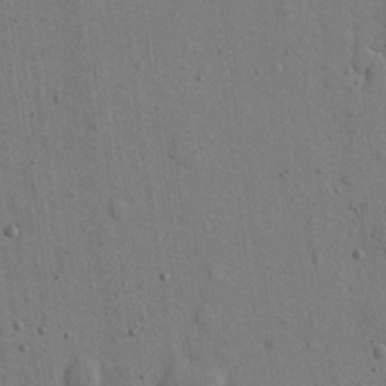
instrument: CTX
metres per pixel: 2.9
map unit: eHh
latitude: 15.7450
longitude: -68.6113
